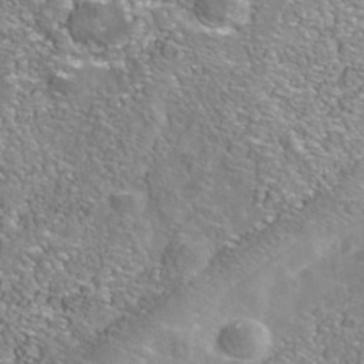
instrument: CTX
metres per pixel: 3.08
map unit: Nhe
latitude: -41.0864
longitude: -99.6693
